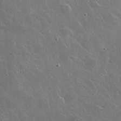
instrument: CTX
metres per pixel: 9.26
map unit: lHvf
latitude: 36.1956
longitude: -91.5560
